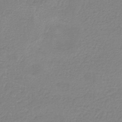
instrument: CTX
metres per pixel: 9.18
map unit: HNb
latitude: -33.7478
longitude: 55.5777
